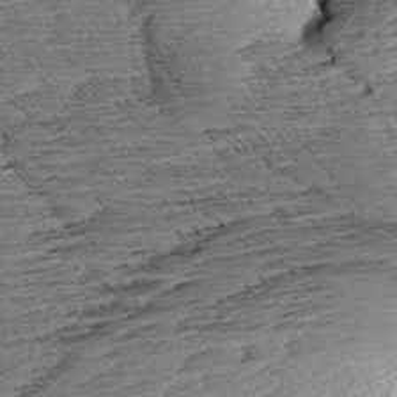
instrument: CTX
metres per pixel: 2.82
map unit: Aa
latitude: 8.6491
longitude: -140.6490
